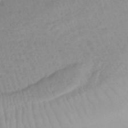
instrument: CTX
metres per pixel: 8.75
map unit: lHb
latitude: -40.2550
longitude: 66.8408
